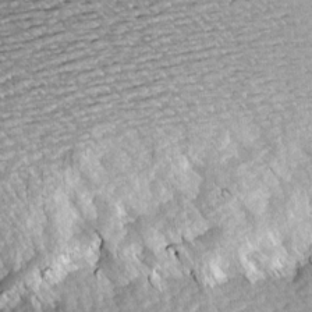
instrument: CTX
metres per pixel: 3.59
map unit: Hve
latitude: 3.3292
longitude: -121.4238
